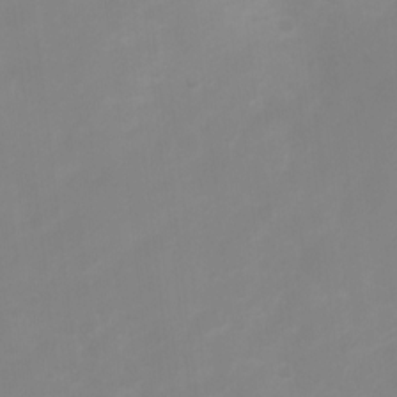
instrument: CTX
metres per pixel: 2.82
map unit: Ht
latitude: 2.5545
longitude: -22.8758
